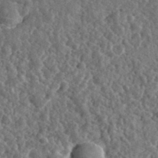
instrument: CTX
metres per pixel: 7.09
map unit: eHh
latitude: 35.5749
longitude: -79.6127
